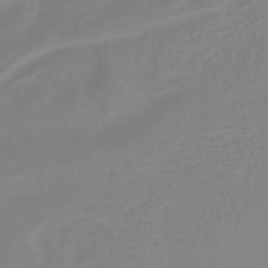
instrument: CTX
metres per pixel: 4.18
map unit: HNhu
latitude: -40.9730
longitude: 100.5762
